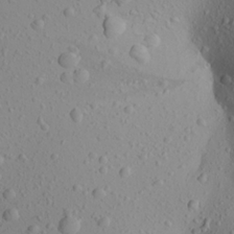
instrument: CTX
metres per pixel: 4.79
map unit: Aa
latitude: 23.8016
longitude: -144.1389
